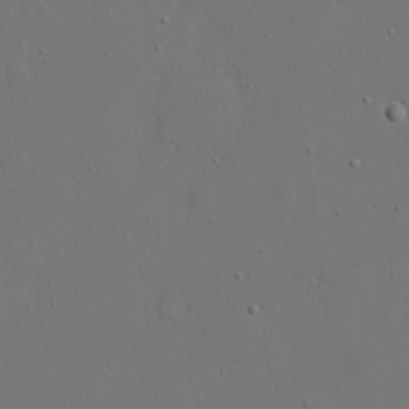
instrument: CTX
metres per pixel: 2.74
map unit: eHh
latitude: 17.8583
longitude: -71.3670
